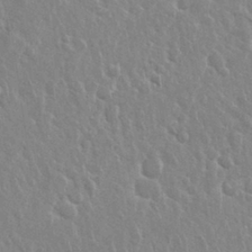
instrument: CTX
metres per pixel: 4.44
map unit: Nhu
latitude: 28.7057
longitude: -62.6680
